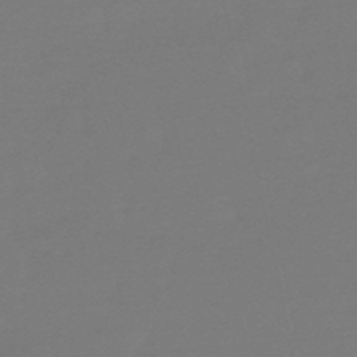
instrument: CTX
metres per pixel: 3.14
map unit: eHb
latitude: -50.0283
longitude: 77.8611
